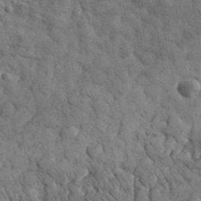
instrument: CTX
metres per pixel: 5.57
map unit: eHh
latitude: 32.3467
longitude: -68.1011
